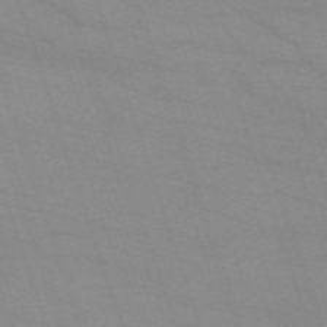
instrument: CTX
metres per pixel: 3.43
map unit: eHh
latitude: -64.0094
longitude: 52.8030
